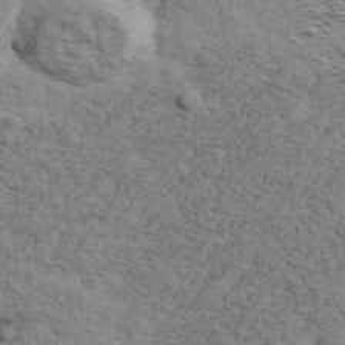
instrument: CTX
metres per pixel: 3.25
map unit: Ave
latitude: 41.6127
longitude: -109.2914
